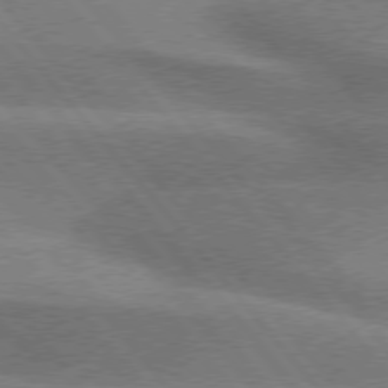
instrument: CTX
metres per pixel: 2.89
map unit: lApd
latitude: 76.1766
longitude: -61.5749
